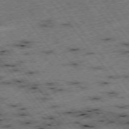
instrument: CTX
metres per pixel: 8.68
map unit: Hpe
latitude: -75.4077
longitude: -21.9150
